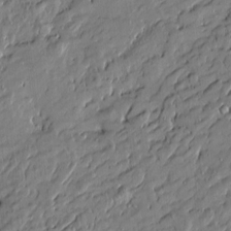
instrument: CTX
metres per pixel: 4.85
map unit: Htu
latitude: -6.8030
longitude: 177.7100
